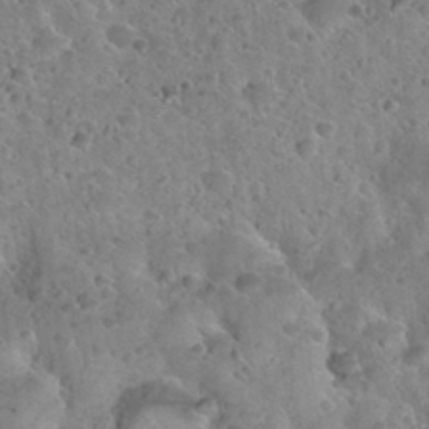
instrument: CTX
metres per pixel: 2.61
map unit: Nhu
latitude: 31.5183
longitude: -52.1578
